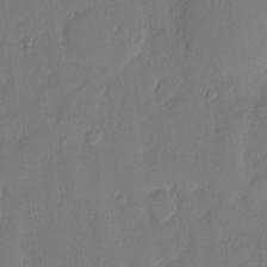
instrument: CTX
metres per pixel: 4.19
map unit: eHh
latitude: 5.0080
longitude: -75.6694
